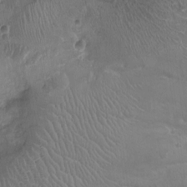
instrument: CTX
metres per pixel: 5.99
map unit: Ht
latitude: -1.8045
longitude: -16.8191
